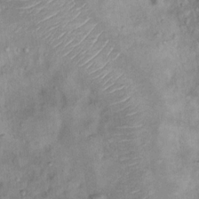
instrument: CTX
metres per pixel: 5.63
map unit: Nhu
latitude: 11.8772
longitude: -27.4993
